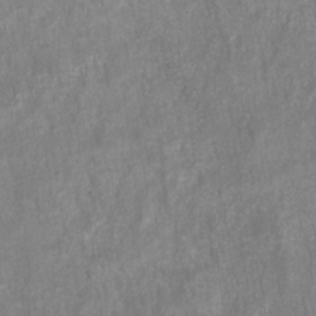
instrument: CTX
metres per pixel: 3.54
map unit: HNhu
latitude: -27.9367
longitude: 73.1431
